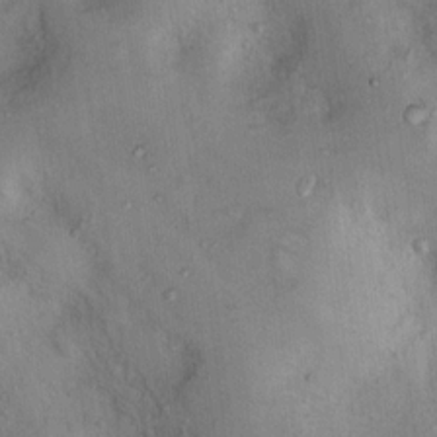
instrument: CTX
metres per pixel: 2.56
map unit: Nhu
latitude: 12.4790
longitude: -27.3482
